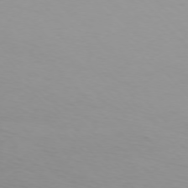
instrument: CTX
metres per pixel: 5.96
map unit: Ap
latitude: -75.5211
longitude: -69.2915
